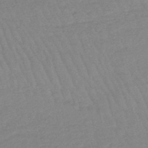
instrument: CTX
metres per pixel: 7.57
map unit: eHb
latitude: -48.3873
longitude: 86.4251
